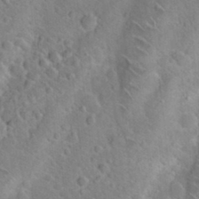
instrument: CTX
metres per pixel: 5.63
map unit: Hto
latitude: 20.2523
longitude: -49.9528
